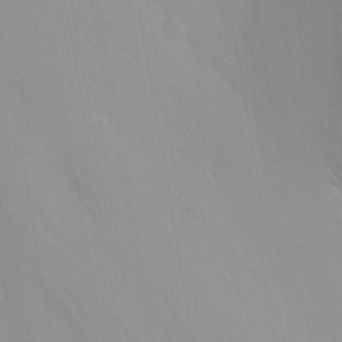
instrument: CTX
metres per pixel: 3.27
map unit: Nhu
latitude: -8.6707
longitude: -47.5560
